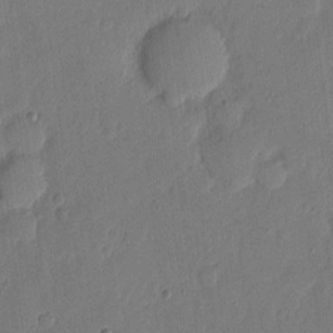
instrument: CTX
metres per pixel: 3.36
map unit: eHh
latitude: 4.9892
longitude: -72.5357
